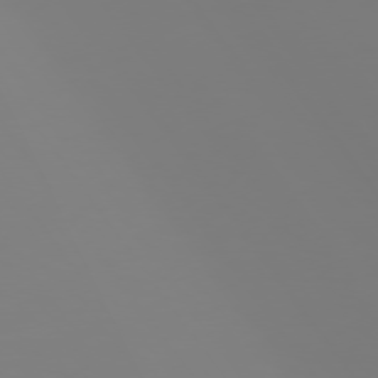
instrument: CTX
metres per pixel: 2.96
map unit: Hpe
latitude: 73.8773
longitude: -128.9136
